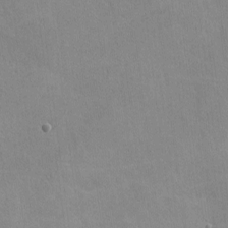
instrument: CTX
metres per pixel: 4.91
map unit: lHvf
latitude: -10.6708
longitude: -101.8961
